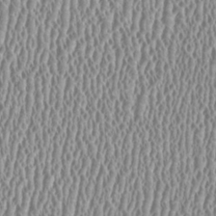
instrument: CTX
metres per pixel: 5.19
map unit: HNhu
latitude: -0.4440
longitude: 0.7086
